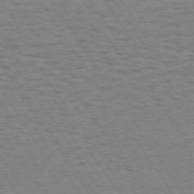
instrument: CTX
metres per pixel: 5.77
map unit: Hpe
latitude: 73.4805
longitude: -140.7246
